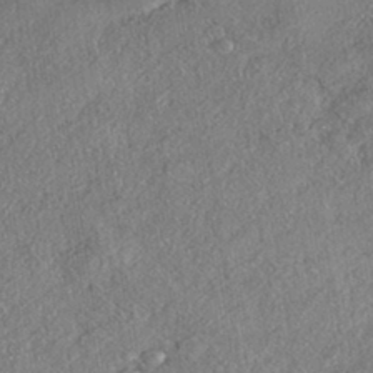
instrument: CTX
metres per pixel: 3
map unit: eHh
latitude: -41.4643
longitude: 121.2754
